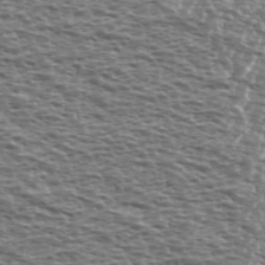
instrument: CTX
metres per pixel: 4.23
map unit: Ave
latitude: 39.2726
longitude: -112.4979
